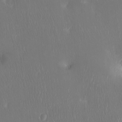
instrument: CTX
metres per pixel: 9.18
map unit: Ht
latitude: -15.0298
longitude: -41.5182
